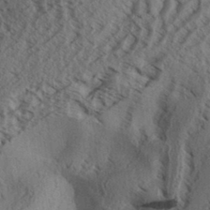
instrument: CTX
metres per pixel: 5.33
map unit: Aa
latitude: 31.7450
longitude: -138.3467
